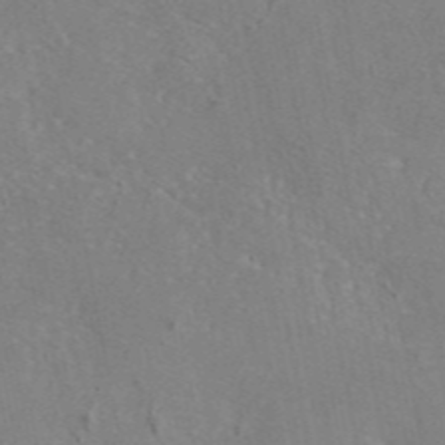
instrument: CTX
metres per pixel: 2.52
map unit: eAb
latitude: 46.2145
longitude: 110.8785
